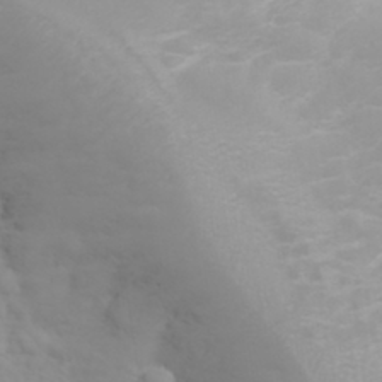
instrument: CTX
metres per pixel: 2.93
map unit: eHh
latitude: 31.8395
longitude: -62.5924
